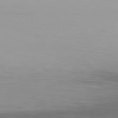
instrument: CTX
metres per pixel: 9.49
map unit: Hpe
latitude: 76.9891
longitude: -170.6301
